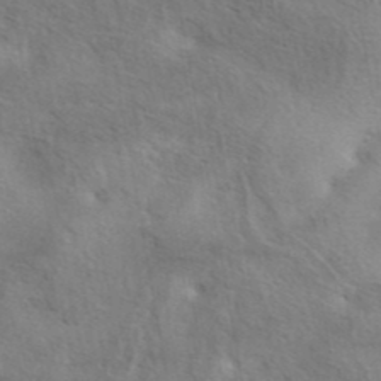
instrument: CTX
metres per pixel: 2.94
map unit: eAb
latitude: 41.9339
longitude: 103.5210
